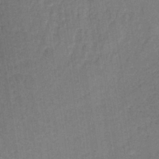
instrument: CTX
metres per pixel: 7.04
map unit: lHb
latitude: -35.0675
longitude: 62.8975
